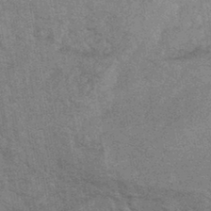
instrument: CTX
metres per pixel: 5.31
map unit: eHb
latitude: -43.9745
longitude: 86.3684
